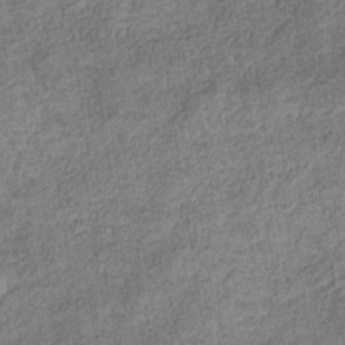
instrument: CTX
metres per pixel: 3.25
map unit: eHb
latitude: -34.1417
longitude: 77.6344
